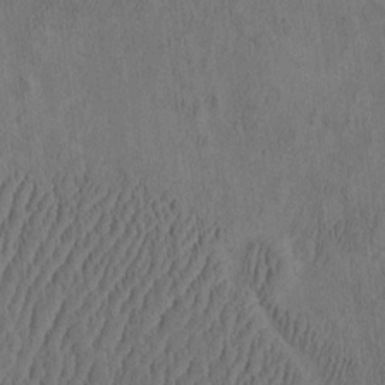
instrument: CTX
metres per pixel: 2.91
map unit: eHh
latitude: -2.8974
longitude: 17.2754
